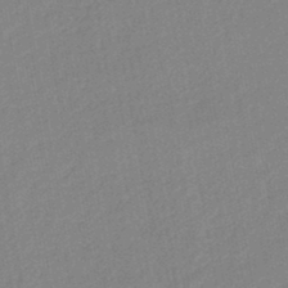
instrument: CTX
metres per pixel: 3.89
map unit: lHb
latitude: -45.5399
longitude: 73.1431
